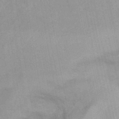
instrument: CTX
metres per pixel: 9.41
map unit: eHh
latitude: 18.1389
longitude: -63.8206
